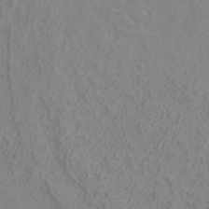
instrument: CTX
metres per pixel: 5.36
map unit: ANa
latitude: 40.5356
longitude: 22.6708
